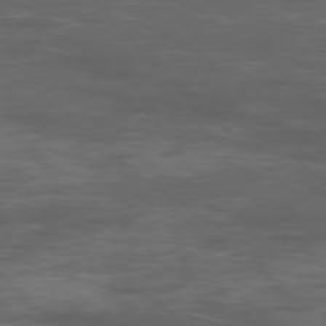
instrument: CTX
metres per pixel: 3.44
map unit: Ap
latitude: -76.0661
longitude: -68.5924
